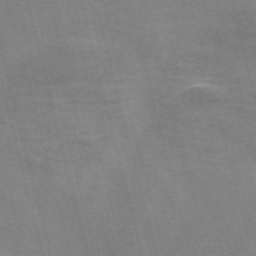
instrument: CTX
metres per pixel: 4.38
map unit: Nve
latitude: -57.5588
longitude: 64.5196
